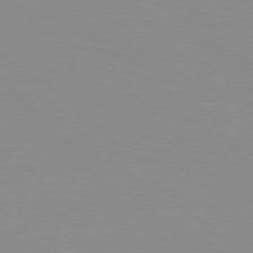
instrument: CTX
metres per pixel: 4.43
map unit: Hpe
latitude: 77.8961
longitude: -160.7624
